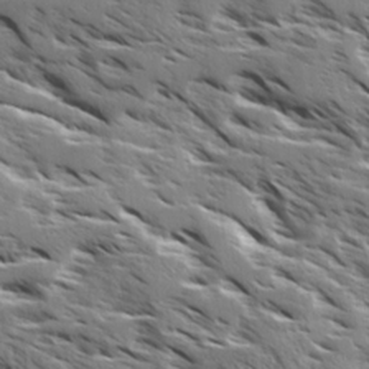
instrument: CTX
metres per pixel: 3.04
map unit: Ave
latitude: 16.9703
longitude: -129.7827
